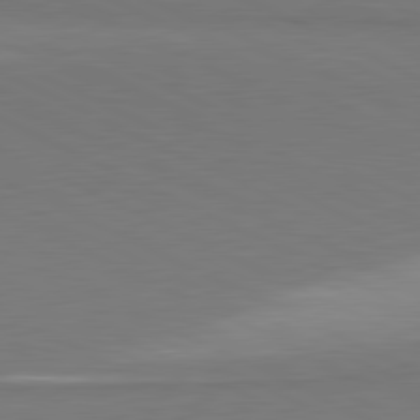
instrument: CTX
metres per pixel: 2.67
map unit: lApd
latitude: 81.2726
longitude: 156.9164
